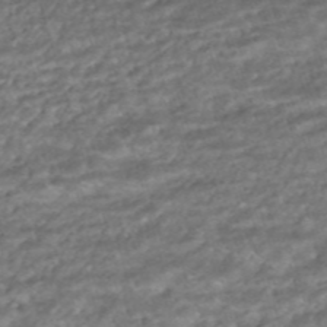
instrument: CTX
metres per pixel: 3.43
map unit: ANa
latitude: -41.9745
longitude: 104.1228
